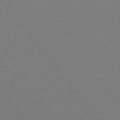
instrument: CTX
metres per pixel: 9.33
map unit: Ap
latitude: -74.3685
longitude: -77.5371
